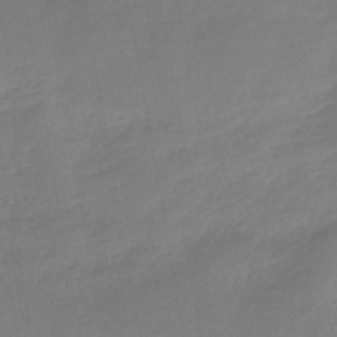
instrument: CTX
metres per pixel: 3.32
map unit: lHb
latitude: -45.5021
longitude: 60.8597
